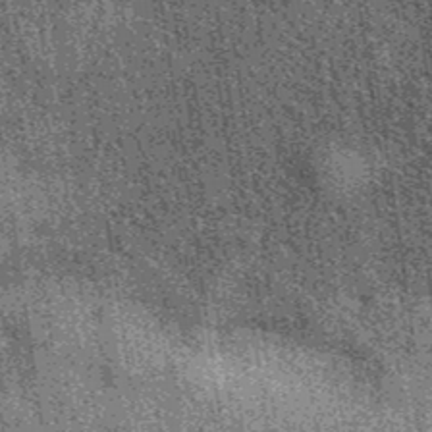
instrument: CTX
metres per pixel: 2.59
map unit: eAb
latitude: 39.2348
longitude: 107.3509
